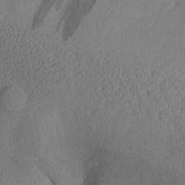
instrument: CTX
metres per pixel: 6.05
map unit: Aa
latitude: 27.3671
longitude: -135.1970
